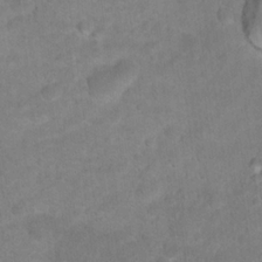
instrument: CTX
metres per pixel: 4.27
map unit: Hto
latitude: 18.7246
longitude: -38.8569
